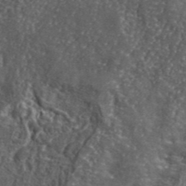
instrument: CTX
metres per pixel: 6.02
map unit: lHvf
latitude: 41.5938
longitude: -89.7261
